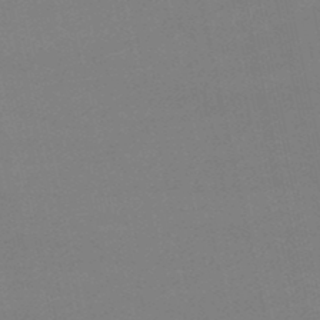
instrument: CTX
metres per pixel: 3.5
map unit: lHb
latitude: -46.3873
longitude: 58.8596
